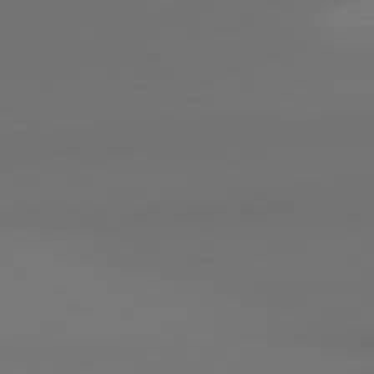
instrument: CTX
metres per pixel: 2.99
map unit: lApd
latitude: 81.4237
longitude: 152.5007
